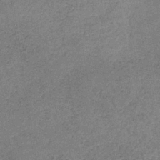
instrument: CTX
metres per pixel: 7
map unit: HNb
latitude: -34.3495
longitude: 54.0283
